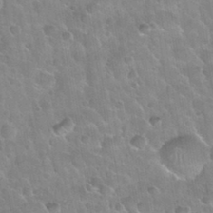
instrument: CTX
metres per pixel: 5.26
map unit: Nhu
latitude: 30.4601
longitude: -53.4049
